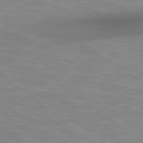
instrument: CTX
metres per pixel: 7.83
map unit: Hpe
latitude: 78.6869
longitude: 175.1809
